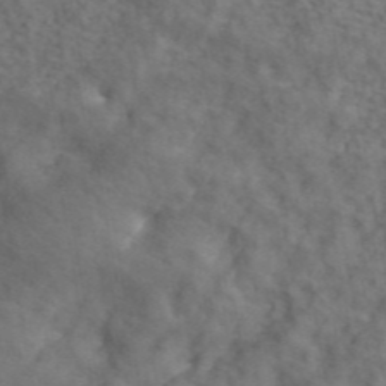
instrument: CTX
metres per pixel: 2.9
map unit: ANa
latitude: 44.0633
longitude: 25.6722
